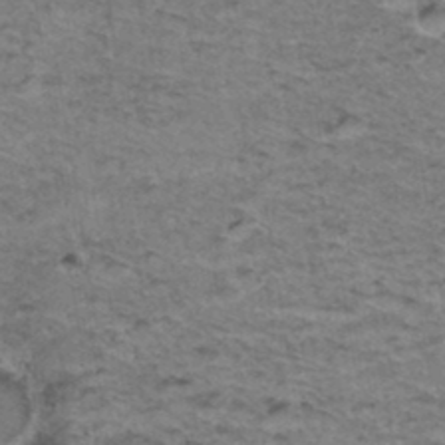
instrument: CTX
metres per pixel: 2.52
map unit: Hto
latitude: 36.8758
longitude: -46.8002
